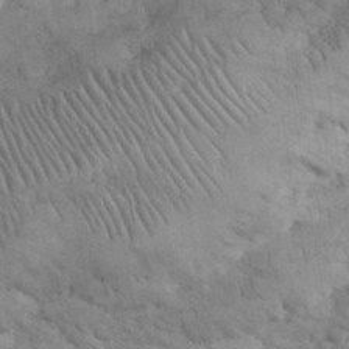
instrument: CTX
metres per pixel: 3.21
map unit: eHh
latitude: 32.6113
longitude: -66.3278
